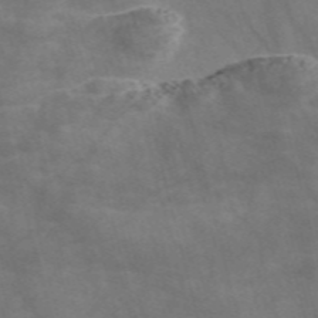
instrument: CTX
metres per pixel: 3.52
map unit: Nve
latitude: -58.1227
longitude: 63.6722
